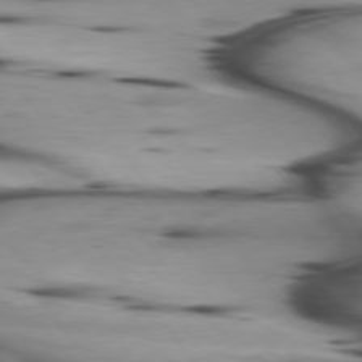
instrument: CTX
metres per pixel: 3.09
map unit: lApd
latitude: 75.7828
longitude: -65.3671
